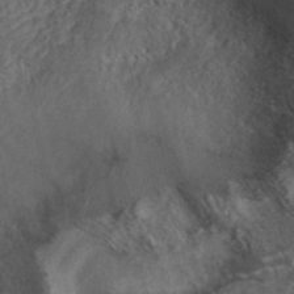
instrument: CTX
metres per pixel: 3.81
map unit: ANa
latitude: 39.2537
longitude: 22.7274
